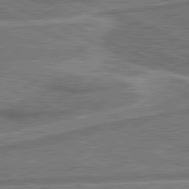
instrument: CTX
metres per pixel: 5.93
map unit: lApd
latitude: 81.1970
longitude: 140.1417
